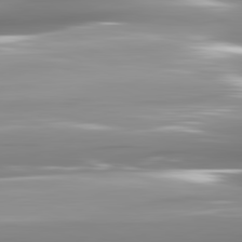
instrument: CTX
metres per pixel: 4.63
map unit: lApd
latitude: 82.1577
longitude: -141.7827
